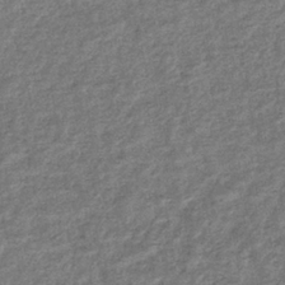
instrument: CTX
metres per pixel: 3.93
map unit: eHb
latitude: -36.5007
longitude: 78.9541
